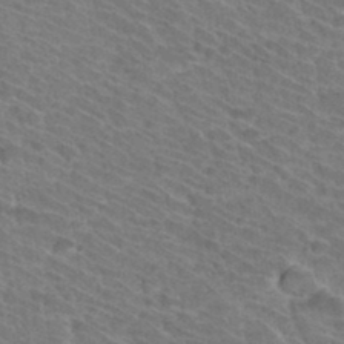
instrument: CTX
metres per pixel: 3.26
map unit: Hto
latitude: 34.0633
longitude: -41.7449
